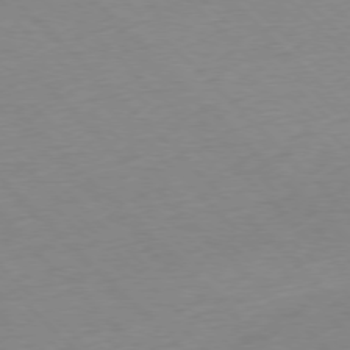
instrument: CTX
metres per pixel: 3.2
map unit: Ap
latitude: -77.2943
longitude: -85.5371
